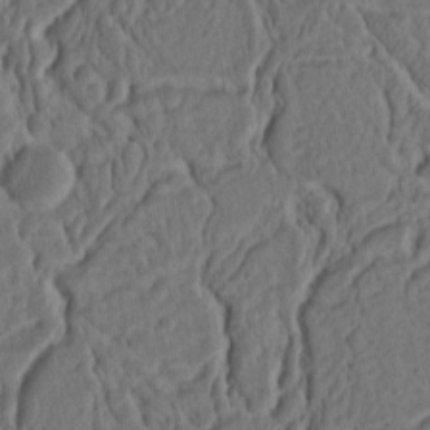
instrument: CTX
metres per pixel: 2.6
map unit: Ht
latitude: 10.5924
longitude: -74.8380
